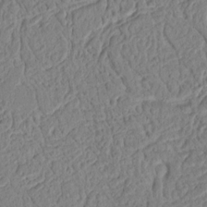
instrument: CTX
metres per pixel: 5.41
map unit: Ht
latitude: 12.5168
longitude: -75.0458
